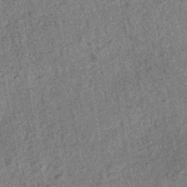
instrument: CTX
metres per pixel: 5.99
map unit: HNhu
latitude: -42.9919
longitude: 98.1795
